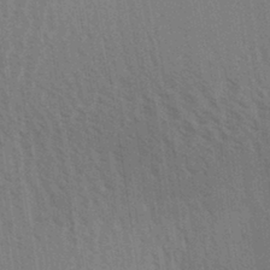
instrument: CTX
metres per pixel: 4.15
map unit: Aa
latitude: 30.9703
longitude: -139.4615
